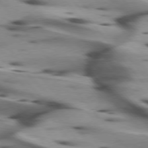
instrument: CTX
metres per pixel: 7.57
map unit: lApd
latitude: 75.3671
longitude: -64.1389
